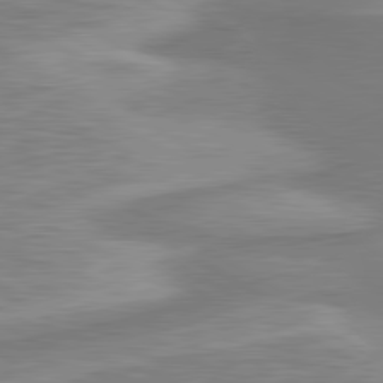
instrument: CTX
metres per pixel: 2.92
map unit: lApd
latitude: 80.7624
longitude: 174.2172
